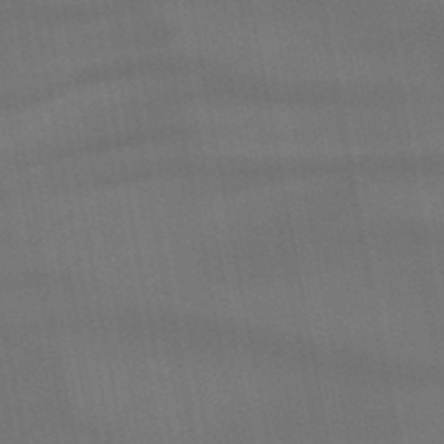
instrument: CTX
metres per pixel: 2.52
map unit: eHb
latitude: -47.8989
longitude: 89.0297
